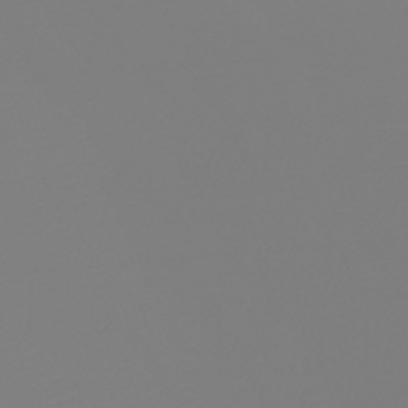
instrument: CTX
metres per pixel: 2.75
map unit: HNb
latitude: -45.9367
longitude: 56.2550
